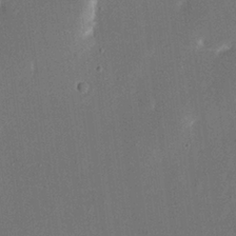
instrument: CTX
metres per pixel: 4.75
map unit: eHh
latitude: 19.2915
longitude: -68.9703
